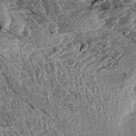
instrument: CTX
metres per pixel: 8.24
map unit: Aa
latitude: 13.6505
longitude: -143.4804
